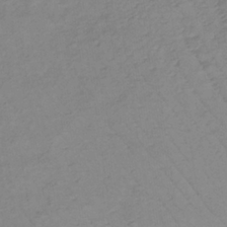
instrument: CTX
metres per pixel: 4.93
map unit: lHb
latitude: -34.9353
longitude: 72.5196
